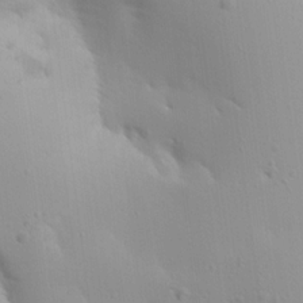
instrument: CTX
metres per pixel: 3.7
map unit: Aa
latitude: 15.3671
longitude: -143.4238
